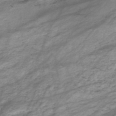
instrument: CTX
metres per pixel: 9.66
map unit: HNhu
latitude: -47.1809
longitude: 28.4062
